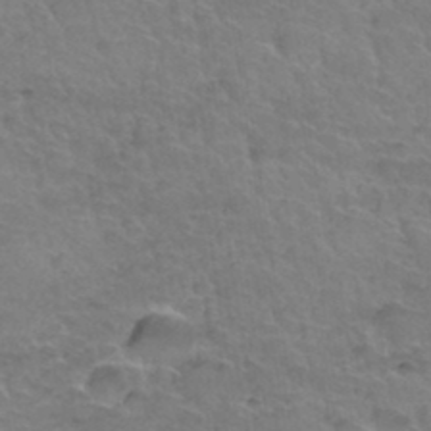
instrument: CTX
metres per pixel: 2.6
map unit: Hto
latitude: 35.4048
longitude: -44.2900
